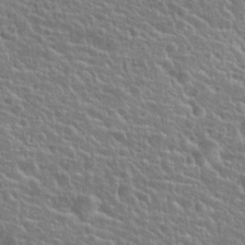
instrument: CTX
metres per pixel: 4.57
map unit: Hto
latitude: 25.1592
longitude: -50.5734
